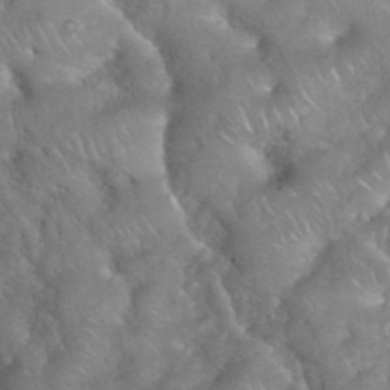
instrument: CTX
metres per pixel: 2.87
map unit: eHh
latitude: 38.8002
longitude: -58.5924
